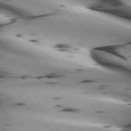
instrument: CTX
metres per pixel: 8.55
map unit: lApd
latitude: 72.9892
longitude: -53.0837
